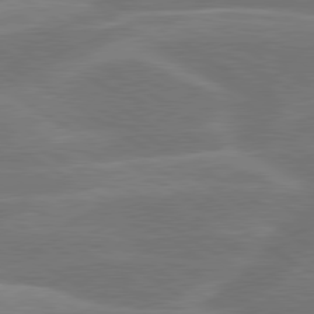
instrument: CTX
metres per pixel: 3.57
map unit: lApd
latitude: 79.9339
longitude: -122.9703
